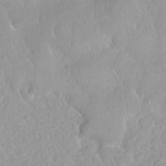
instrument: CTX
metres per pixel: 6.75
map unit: Nhu
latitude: 26.1578
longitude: -56.5923
